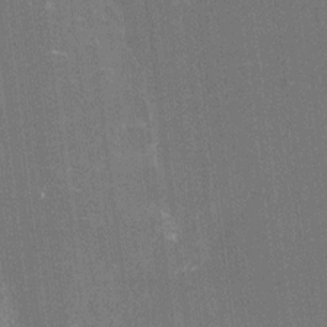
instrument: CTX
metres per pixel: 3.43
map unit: Htu
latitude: -13.3132
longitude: -46.0444
